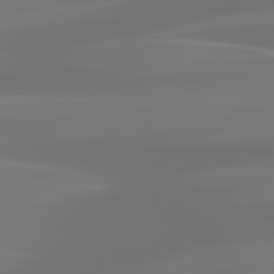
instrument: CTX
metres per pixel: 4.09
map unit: lApd
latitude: 83.3670
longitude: -130.4223
